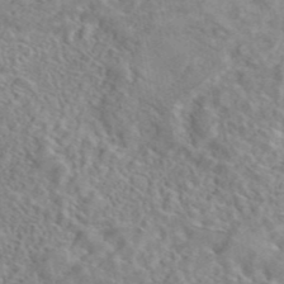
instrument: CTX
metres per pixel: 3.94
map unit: eAb
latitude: 41.8583
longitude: 110.1227
